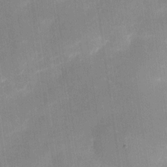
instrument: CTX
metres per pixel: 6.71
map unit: eHh
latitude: 4.0444
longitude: -69.7639
